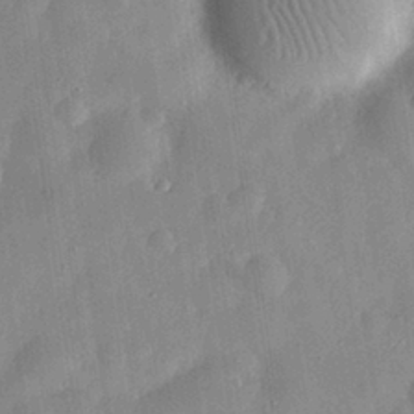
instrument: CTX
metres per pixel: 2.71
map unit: eHh
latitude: 29.5560
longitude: -74.5546
